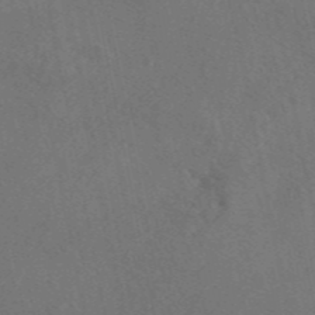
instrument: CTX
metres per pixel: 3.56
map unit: eAb
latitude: 46.7624
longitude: 109.6344
